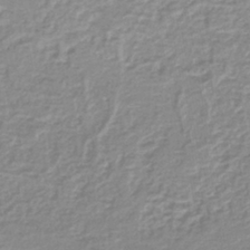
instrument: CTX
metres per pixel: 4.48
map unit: lHb
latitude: -41.6155
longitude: 62.1794
